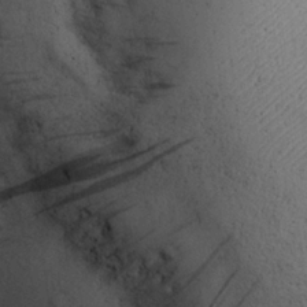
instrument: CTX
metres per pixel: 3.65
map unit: Nhu
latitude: 26.6680
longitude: -71.2537
